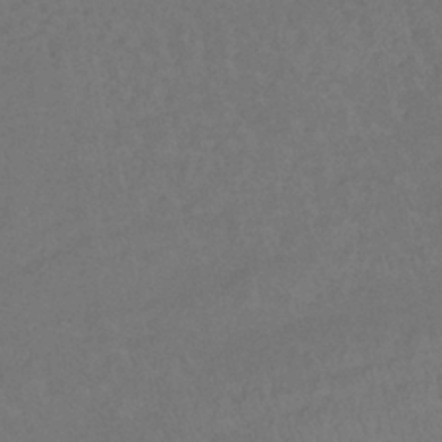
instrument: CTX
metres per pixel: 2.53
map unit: lHb
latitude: -39.6344
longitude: 62.2550
